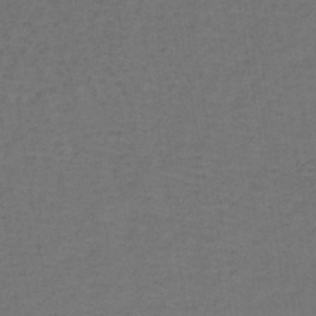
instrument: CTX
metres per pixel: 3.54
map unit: lHb
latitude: -39.4455
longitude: 59.3131
